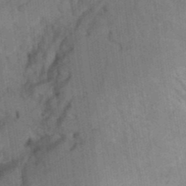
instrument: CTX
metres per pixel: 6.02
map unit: Hto
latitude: 9.6883
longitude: -35.8772
